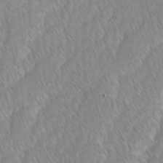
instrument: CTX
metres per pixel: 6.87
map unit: lAvf
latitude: -1.3321
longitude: -114.2144
